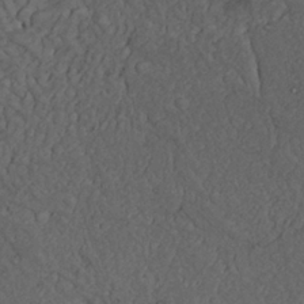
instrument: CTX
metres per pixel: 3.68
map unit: Nhu
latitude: 22.4412
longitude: -66.7435
